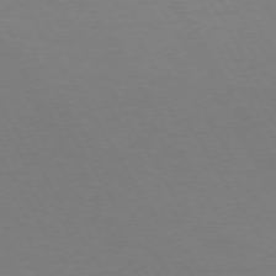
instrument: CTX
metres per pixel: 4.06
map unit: Hpe
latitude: 72.8758
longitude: -125.8772
